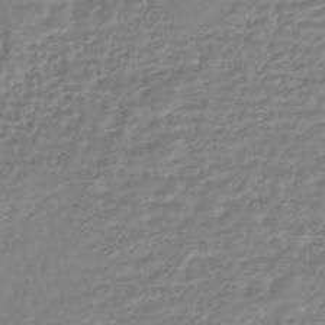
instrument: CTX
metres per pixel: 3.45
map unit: HNhu
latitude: -44.0094
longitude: 105.0675
